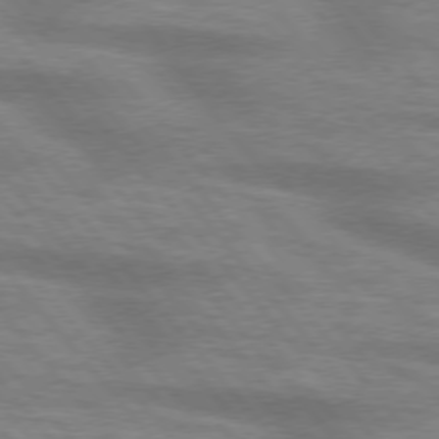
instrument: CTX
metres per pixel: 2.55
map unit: lApd
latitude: 75.4615
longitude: -58.5924
